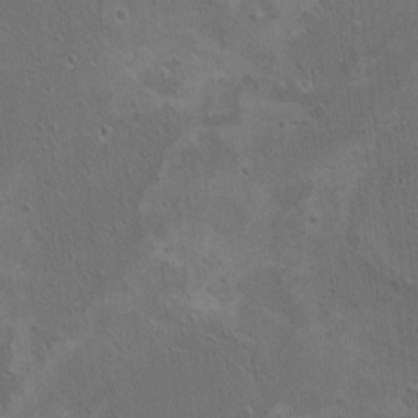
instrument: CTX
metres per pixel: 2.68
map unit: HNhu
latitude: 4.3845
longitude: 4.8408
